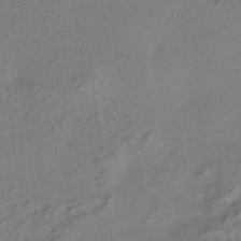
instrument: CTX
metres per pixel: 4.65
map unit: HNhu
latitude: 7.4615
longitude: 15.2754
